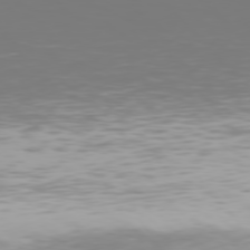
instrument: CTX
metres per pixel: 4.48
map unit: Hpe
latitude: 76.0444
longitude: -132.8002
